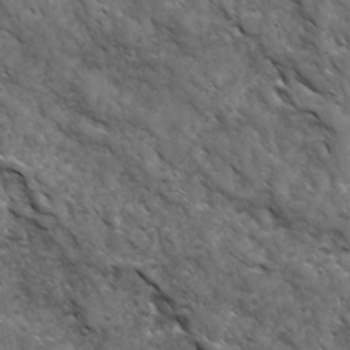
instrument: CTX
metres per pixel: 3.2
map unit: Ave
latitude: 17.3482
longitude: -132.3467
